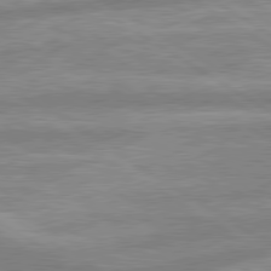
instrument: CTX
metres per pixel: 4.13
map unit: lApd
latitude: 80.0255
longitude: -167.2348
